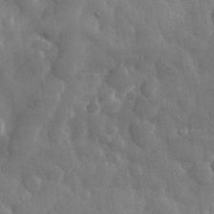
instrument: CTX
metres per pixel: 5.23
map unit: eHh
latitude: 29.7638
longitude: -79.0837
